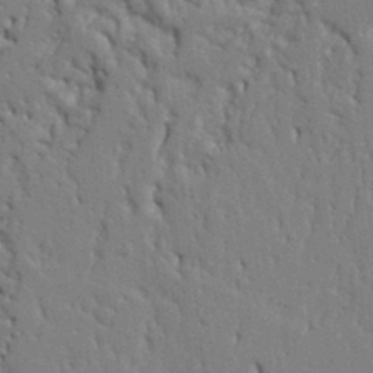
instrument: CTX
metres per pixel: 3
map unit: Ht
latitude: 8.9325
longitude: -76.8758
